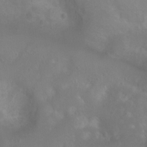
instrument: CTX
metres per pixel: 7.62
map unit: Ht
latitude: 4.2900
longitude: -19.9717
